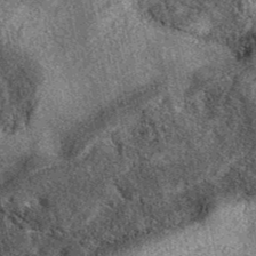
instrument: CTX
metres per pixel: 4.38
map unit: eAb
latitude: 39.0458
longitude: 109.6722
